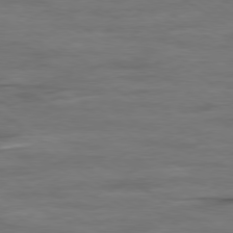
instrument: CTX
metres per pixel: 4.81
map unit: Ap
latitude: -80.0472
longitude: -104.2523
